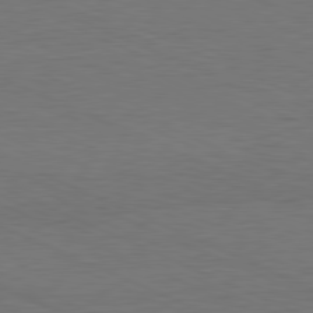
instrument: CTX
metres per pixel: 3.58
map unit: Hpe
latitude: -81.7667
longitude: 19.2754
